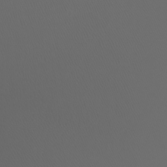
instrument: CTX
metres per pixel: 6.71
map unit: Htu
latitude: -4.9163
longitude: -88.8191
